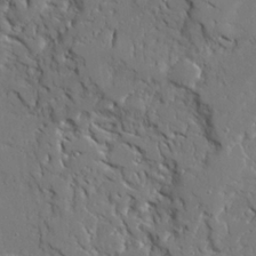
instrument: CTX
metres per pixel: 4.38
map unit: Ave
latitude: 22.9325
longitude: -129.5371
